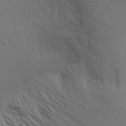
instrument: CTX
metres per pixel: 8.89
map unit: Aa
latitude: 19.3481
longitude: -142.4412
